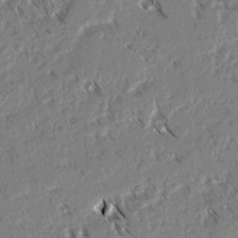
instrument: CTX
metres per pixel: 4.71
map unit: lAvf
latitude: 3.4615
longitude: -105.7639
